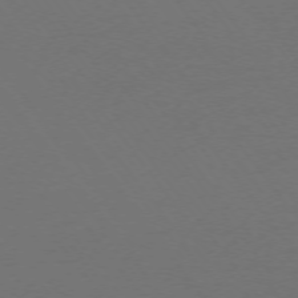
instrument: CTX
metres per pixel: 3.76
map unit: Ap
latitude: -74.6141
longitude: -72.2145
